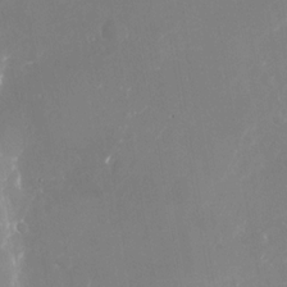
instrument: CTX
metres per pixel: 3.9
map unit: Nhu
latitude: -23.6344
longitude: -73.1404
